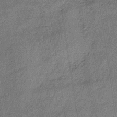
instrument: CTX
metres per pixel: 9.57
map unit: lHb
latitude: -35.9745
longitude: 64.3118
